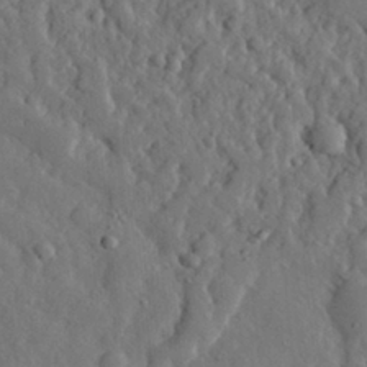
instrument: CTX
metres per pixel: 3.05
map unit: eHh
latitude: 30.1200
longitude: -77.9339
